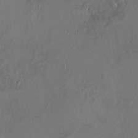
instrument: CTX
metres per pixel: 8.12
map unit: HNhu
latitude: 5.5371
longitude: 14.1606
